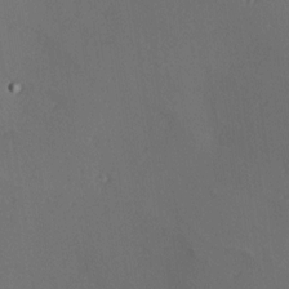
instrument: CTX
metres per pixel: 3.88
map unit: Hve
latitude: 13.0270
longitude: -90.2145
